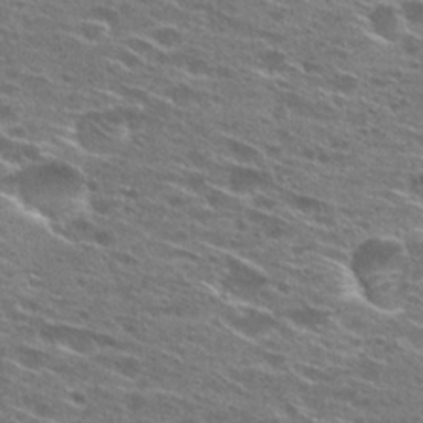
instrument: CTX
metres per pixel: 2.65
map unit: Hto
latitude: 27.5560
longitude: -46.0822
